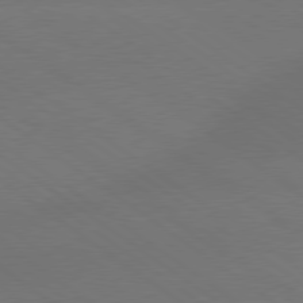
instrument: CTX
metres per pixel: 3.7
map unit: Hpe
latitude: 79.0081
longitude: -151.7827
